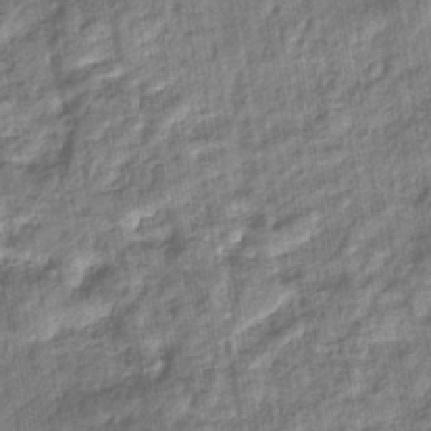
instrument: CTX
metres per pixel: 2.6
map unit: eHb
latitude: -37.1998
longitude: 79.8233
